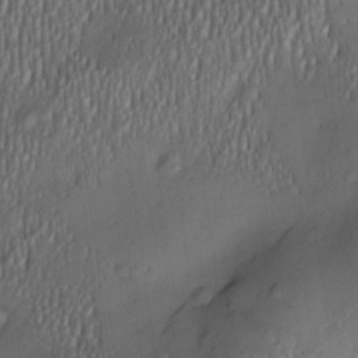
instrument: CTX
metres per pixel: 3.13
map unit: Nve
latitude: -23.6722
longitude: -138.5735
